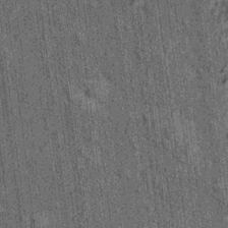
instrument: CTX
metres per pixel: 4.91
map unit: Hto
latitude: 14.8569
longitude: -35.8961
